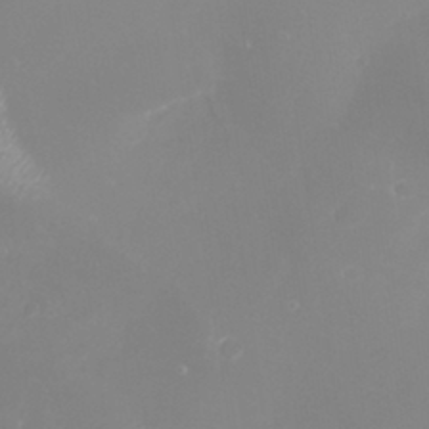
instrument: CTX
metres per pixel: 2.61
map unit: eHh
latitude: 31.9339
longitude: -63.0081
